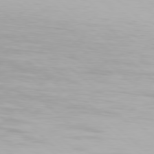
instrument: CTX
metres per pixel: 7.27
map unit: Hpe
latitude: 77.8583
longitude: -133.2348
